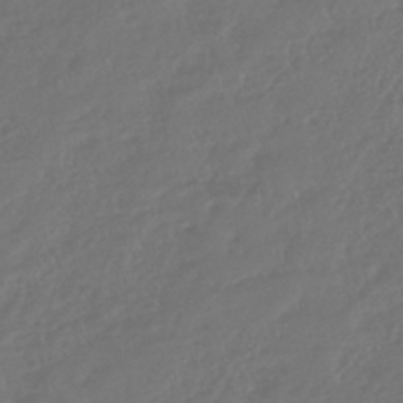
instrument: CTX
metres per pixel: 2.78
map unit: HNhu
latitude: -45.3321
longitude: 106.5007
